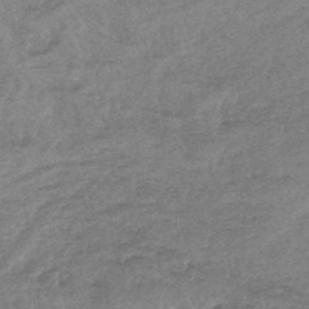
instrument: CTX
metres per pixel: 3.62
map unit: lHb
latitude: -44.0094
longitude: 80.9164
